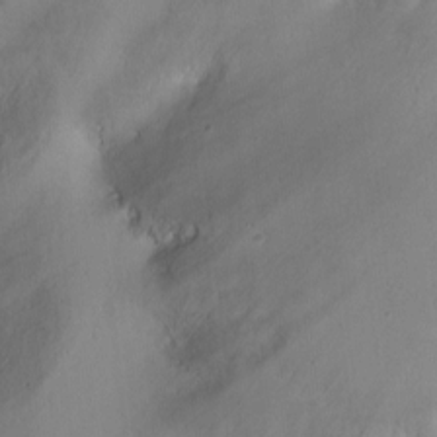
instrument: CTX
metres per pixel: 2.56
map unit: Ht
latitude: -6.8975
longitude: -19.8772
